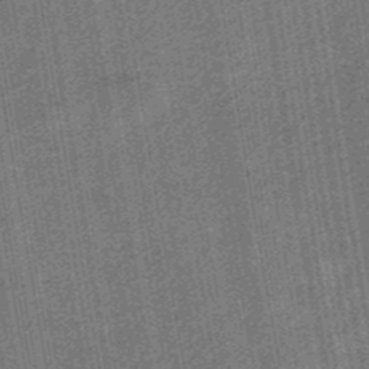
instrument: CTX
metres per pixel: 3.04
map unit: eHb
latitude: -30.1983
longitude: 70.5007
